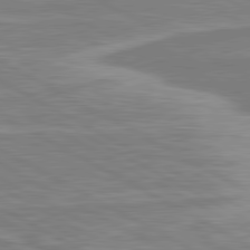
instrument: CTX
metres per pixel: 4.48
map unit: lApd
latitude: 80.8191
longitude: -173.2536
